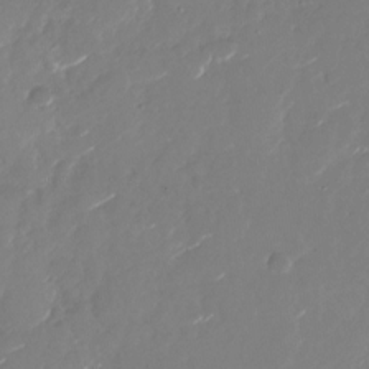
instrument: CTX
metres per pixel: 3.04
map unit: Nhu
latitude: -26.4629
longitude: -73.7072
